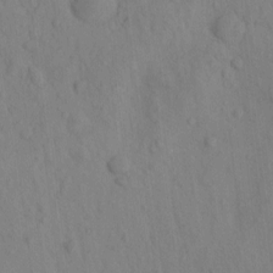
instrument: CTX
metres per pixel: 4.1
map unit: eHh
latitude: -1.0865
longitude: 17.6155
